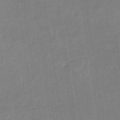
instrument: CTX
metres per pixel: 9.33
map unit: lHb
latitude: -36.6140
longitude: 72.2550
